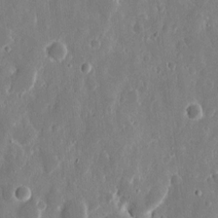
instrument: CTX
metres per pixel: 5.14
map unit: eHh
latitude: 12.1767
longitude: -72.3468
